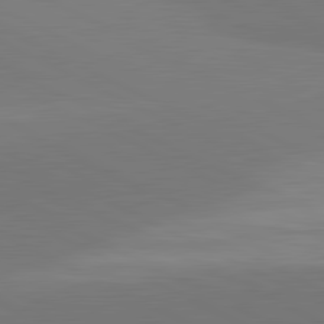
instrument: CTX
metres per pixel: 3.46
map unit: lApd
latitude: 81.7261
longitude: 158.4817
